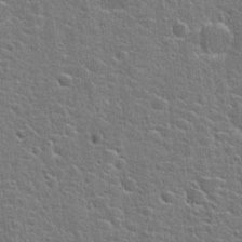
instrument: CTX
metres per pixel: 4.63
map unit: Hto
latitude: 22.8758
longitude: -44.1011
